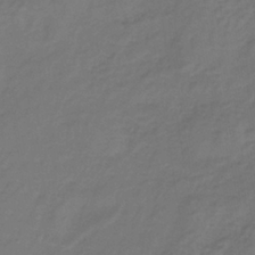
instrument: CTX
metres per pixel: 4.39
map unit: lHb
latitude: -38.9542
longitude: 63.6344
